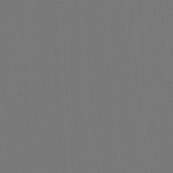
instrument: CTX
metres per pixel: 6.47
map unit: Ht
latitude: -4.7841
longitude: -27.0648
